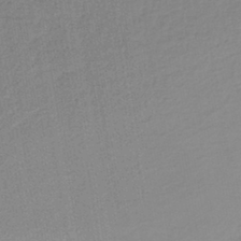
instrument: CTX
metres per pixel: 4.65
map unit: lHb
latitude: -41.6344
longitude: 61.0675
